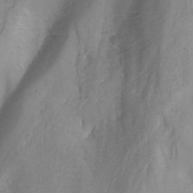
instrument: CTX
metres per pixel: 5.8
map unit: Nhu
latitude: -5.2754
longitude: -80.1767
